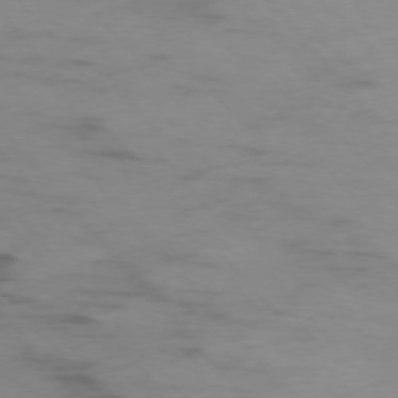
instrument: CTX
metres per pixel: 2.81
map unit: Ap
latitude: -75.8990
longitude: -88.0822
